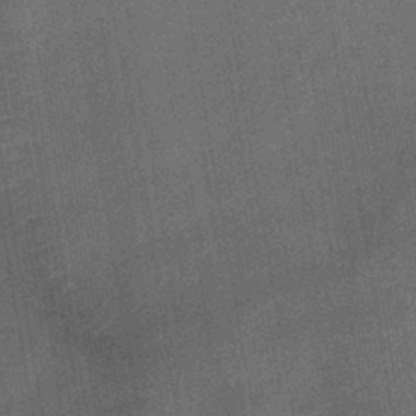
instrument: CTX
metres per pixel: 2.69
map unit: lHb
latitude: -38.1606
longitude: 73.9556
